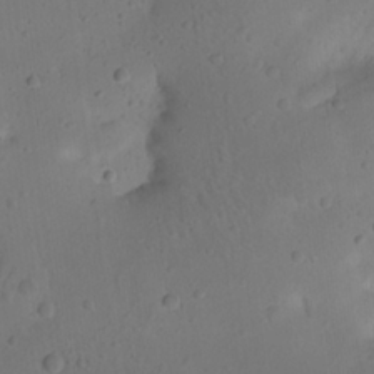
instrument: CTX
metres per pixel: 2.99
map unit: Nhu
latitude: 22.5546
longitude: -72.6113
